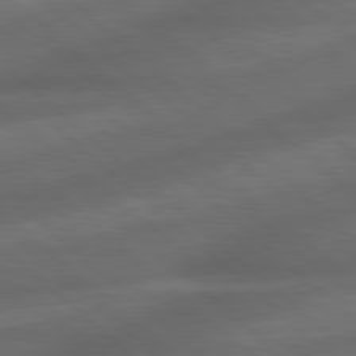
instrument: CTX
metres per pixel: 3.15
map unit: lApd
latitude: 79.1403
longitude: -116.9892
